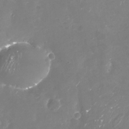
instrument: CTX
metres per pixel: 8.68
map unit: Nhu
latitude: -29.5588
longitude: -77.3292
